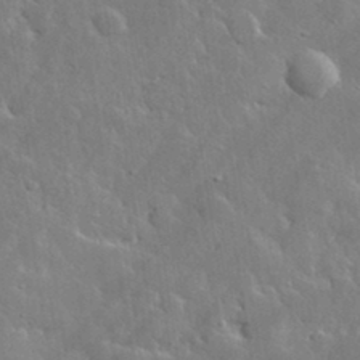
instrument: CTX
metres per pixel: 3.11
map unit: lHvf
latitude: 33.5182
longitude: -86.7624
